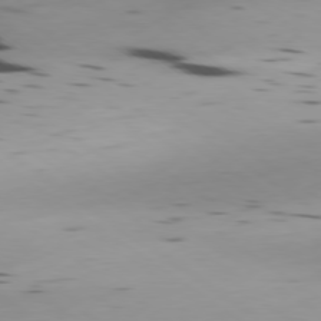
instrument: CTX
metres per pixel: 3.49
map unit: Ap
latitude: -79.4076
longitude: -62.4601
